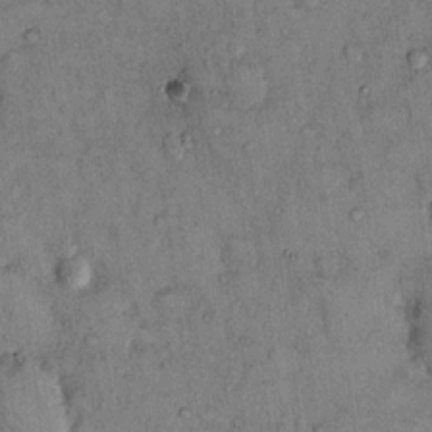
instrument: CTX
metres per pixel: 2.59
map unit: Hto
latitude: 12.6302
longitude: -58.9892
